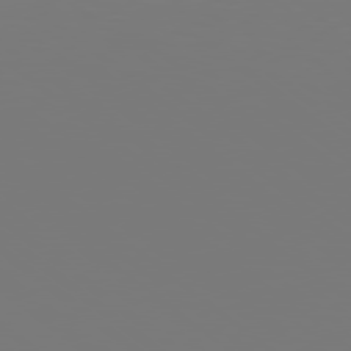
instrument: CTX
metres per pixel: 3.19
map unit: Hpe
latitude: 78.4979
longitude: -138.7813
